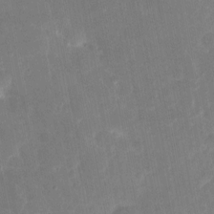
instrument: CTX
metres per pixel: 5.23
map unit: eHh
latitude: 5.3671
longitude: -69.8772
